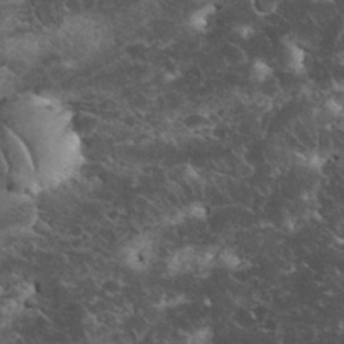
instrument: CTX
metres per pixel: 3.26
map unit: eHh
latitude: 33.6316
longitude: -65.6694
